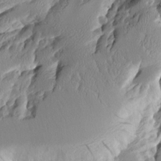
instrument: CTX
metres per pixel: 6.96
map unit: Aa
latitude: 11.8395
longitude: -126.4601
